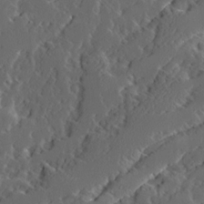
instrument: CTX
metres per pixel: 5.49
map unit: Ave
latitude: 14.1956
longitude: -136.4034
